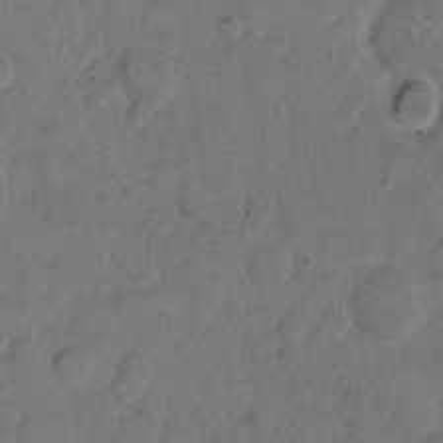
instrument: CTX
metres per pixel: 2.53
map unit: eHh
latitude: 12.0633
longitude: -64.9325
